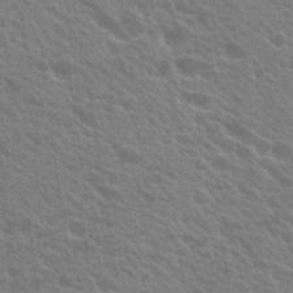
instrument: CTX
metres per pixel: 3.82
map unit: Hto
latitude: 23.5560
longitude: -35.3292
